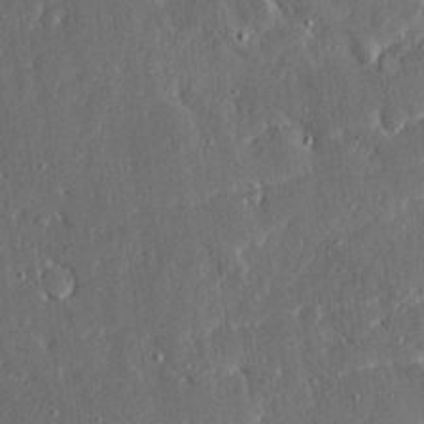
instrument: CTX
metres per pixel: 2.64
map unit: Ave
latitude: 15.8584
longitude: -139.2348
